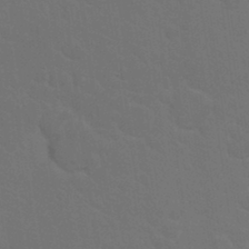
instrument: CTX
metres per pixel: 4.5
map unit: Hto
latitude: 18.3656
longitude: -36.4979
